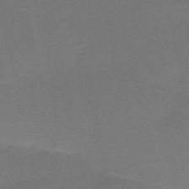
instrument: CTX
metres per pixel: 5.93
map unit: HNb
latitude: -51.7666
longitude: -46.6680
